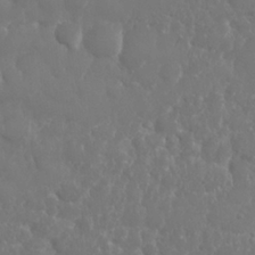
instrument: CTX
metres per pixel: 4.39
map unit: Nhu
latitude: 25.5749
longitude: -61.2915
